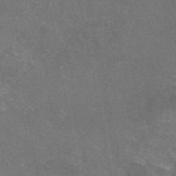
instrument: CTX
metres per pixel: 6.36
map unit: eAb
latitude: 46.8758
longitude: 105.8044
